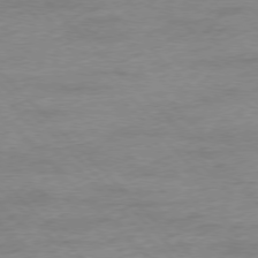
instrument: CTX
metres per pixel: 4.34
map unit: Ap
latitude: -77.6533
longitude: -95.0837
